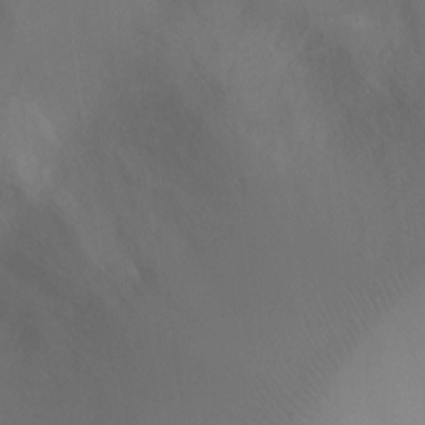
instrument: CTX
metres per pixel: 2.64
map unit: Ht
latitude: -8.0094
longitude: -27.4804
